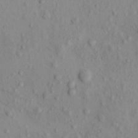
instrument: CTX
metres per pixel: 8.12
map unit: eHh
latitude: -0.8408
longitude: 18.1039
